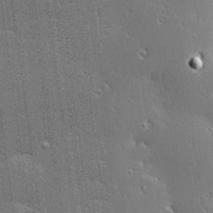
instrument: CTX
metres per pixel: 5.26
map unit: Hve
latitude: 28.3656
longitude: -92.8191
